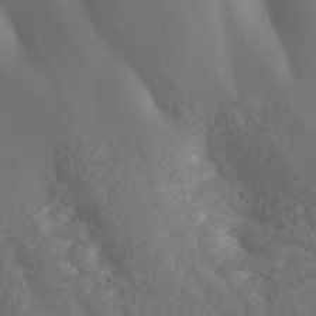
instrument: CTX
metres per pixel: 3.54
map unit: ANa
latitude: 42.1956
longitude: 29.9367
